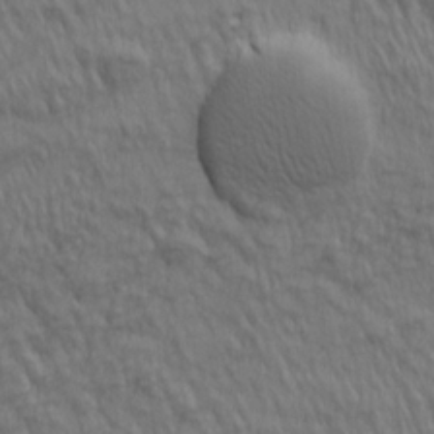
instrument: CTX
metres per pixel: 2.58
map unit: lAa
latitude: 3.8961
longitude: -115.3103
